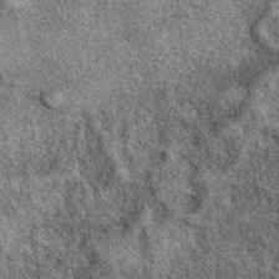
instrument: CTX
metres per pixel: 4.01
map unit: eAb
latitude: 39.9528
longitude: 110.6519
